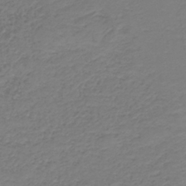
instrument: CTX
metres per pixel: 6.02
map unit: HNb
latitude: -39.4644
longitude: 50.0850
